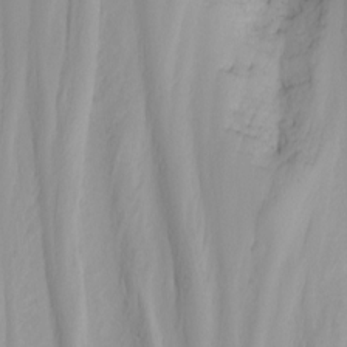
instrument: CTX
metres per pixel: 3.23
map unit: Nhu
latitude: -4.8219
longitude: -80.7435
